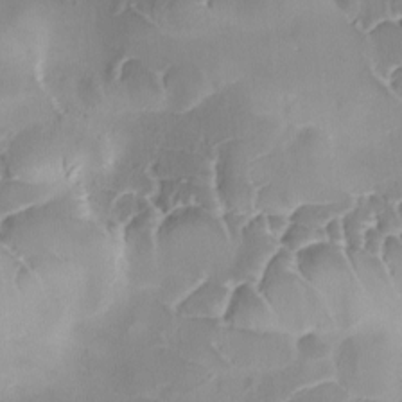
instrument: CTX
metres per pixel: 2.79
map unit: Ave
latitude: -9.5210
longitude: -122.3845
